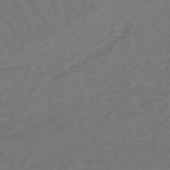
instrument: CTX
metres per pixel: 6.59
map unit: lHb
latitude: -47.9178
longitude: 82.7652
